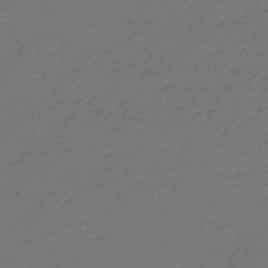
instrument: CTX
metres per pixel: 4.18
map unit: eHb
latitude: -47.7477
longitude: 85.9556
